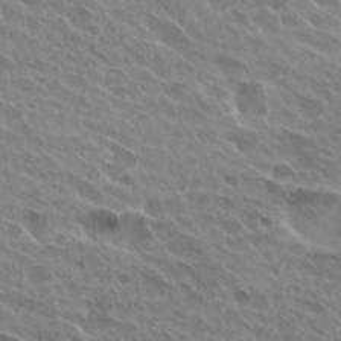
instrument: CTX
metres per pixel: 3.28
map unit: Hto
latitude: 25.8772
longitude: -40.5545
